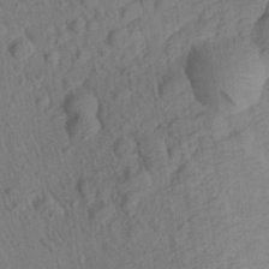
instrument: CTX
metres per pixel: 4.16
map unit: Aa
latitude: 27.8772
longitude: -141.6504
